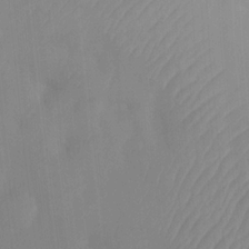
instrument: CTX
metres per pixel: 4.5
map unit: Ht
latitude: -0.2362
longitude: -35.0080
